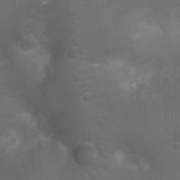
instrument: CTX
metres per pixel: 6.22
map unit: Ht
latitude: -6.7274
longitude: -21.6316
